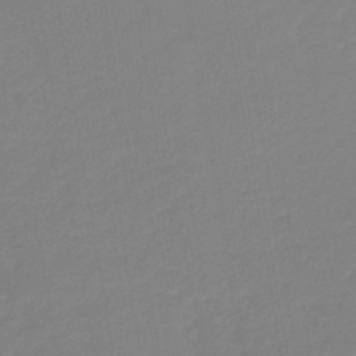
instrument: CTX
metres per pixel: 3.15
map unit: lHb
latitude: -44.6141
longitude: 60.2928
